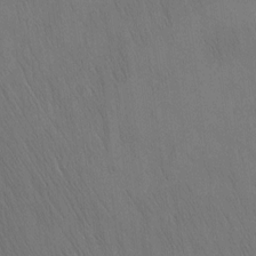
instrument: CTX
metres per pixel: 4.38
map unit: Nhu
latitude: -4.4251
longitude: -151.0647
